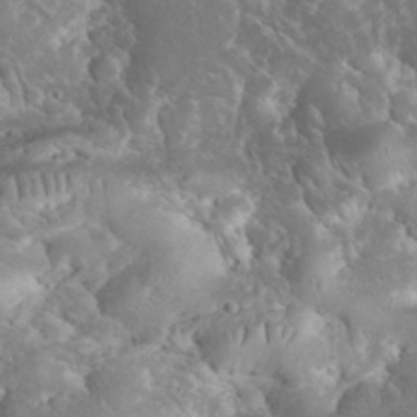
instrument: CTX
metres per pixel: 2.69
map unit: eHh
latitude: 33.9528
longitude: -64.5168
